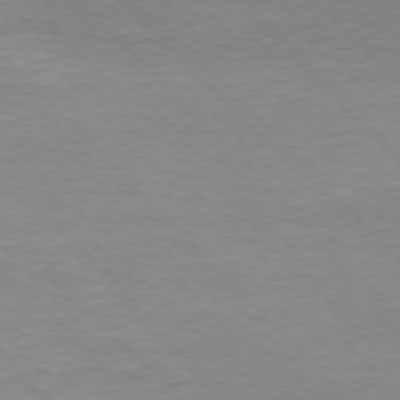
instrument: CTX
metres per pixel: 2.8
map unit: Ap
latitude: -77.0864
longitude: -87.5182
